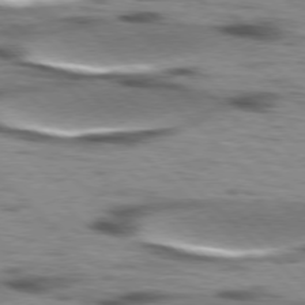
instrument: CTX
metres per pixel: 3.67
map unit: lApd
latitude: 77.1970
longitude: -49.3860
